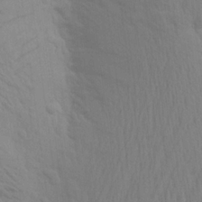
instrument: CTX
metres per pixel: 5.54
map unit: Aa
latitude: 22.7246
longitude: -145.3481
